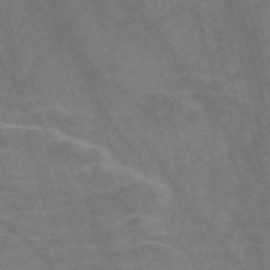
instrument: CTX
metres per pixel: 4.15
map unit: Nve
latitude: -58.2172
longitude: 64.1984
